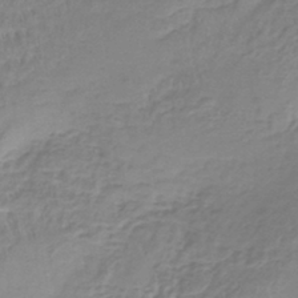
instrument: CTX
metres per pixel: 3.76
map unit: lHb
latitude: -41.2187
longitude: 59.0108
